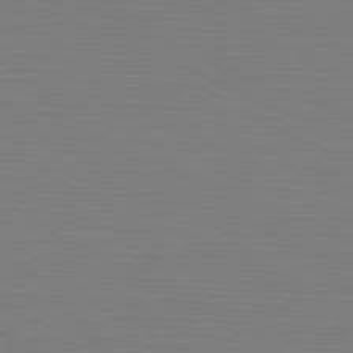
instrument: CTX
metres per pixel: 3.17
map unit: Hpe
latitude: -81.5966
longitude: 8.5196
